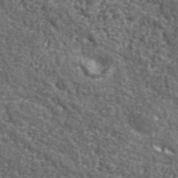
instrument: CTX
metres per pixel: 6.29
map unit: eHh
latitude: 42.1956
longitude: -90.8380
